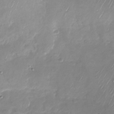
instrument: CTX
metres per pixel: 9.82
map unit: Nhu
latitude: -27.7288
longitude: -59.3104
